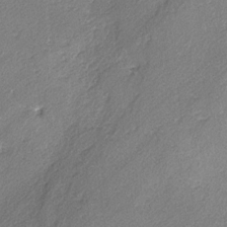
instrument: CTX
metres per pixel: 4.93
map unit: lAvf
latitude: -4.6518
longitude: -109.3292
